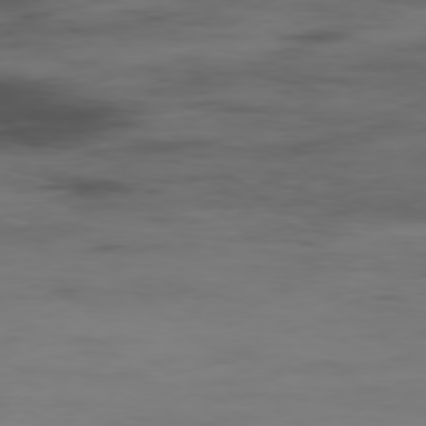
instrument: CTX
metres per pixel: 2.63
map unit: Hpe
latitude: -78.5195
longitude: 15.4644
